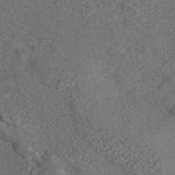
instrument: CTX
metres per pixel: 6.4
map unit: eAb
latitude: 43.2159
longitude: 104.9730
